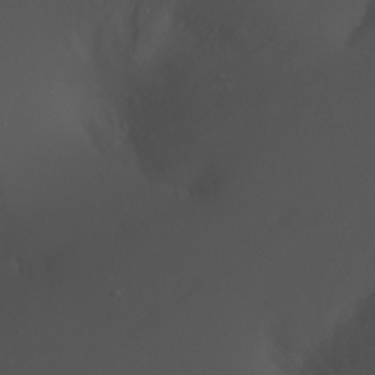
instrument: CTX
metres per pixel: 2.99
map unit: Nhu
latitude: -7.0486
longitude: -75.3860
